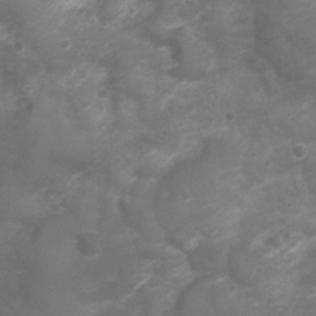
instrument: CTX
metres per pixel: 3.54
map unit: Nhu
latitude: 5.4048
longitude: -17.6127
